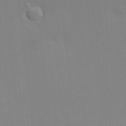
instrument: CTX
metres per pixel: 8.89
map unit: HNhu
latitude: 3.2159
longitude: 9.0864
